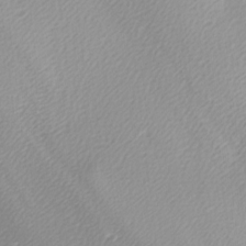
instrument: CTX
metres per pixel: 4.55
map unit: lAa
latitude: -5.8044
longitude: -122.2711
